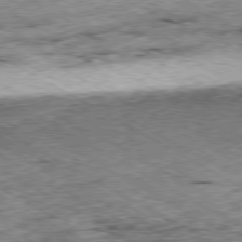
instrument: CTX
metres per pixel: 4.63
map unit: Ap
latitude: -80.4062
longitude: -50.2144
